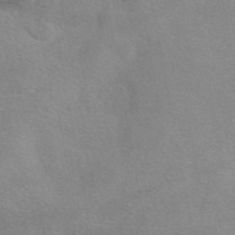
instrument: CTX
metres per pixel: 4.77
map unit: eAb
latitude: 48.5357
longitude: 123.1431
